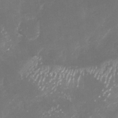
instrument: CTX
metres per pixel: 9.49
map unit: Nhu
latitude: -26.8974
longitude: -58.4979
